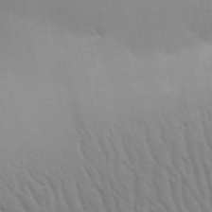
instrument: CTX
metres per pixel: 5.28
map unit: Aa
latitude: 31.4616
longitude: -141.3292
